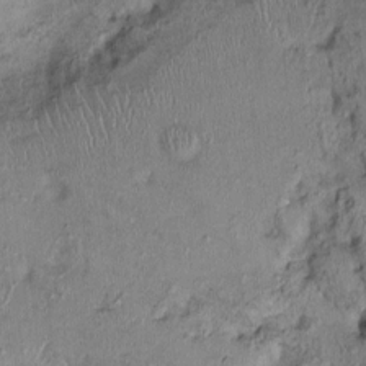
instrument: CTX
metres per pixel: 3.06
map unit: Ht
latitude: -1.1054
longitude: -14.1767
